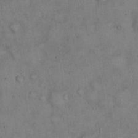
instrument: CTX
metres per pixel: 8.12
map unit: Hto
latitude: 14.4979
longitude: -60.2333
